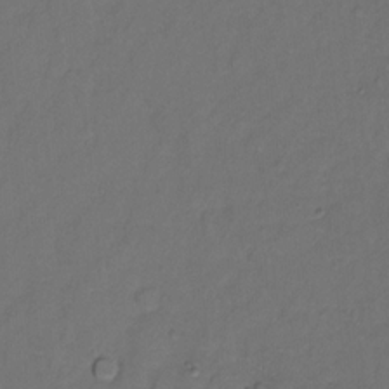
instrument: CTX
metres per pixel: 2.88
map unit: Ht
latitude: -11.3321
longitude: -39.0647
